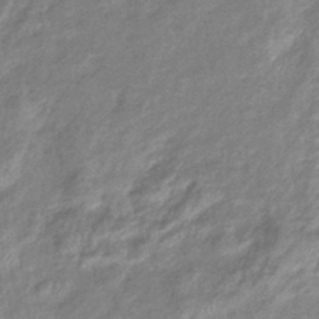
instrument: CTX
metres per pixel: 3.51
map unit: eHb
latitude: -38.7652
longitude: 78.5573
